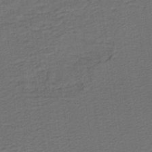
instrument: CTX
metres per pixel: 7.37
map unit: lHb
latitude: -39.9367
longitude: 55.3321
